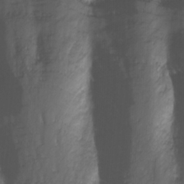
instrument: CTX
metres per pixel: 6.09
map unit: Nhu
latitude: -12.4251
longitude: -60.5923
